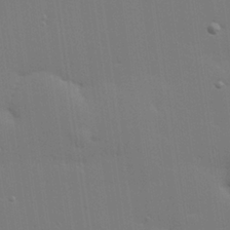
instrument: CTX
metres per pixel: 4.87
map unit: Hve
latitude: 26.6491
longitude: -91.5560
